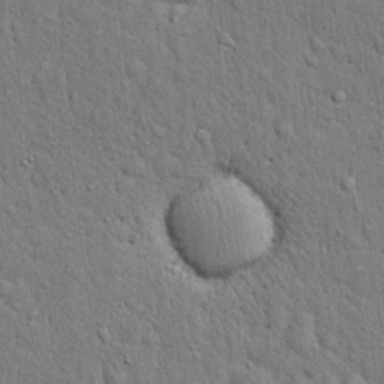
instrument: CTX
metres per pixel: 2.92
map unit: eHh
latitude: 19.7827
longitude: -61.4615
